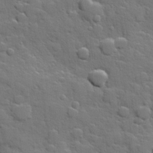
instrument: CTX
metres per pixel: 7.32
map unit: Hve
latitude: 24.7435
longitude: 148.7841
